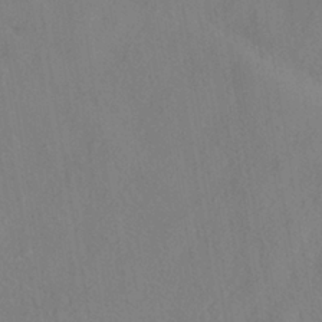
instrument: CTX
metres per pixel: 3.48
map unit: HNhu
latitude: -39.5966
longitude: 101.1809
